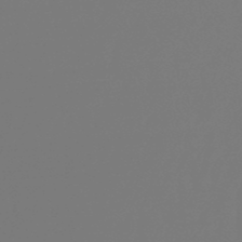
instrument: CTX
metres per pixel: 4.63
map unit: lHb
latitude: -47.5210
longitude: 61.7856
